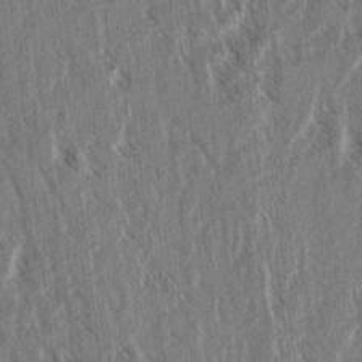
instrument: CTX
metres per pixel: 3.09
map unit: lAvf
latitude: 3.7638
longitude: -105.4427
